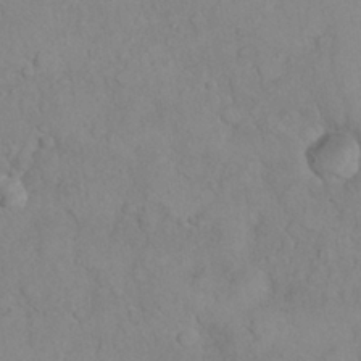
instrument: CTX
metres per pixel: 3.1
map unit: Nhu
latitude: 27.2915
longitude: -65.9150
